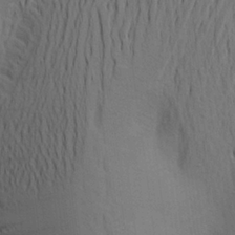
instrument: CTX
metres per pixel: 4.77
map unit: Aa
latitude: 22.3278
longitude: -148.3656
